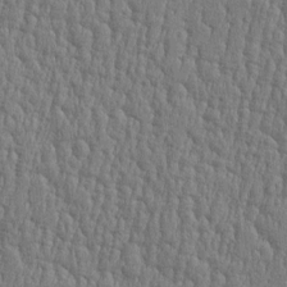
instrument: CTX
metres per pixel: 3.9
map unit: Htu
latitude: -5.6344
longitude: 175.9178
